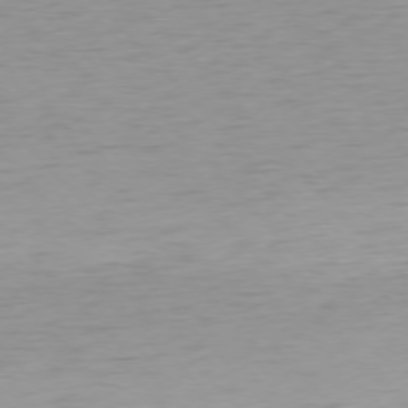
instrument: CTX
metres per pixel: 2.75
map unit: Ap
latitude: -76.7841
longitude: -63.8395
